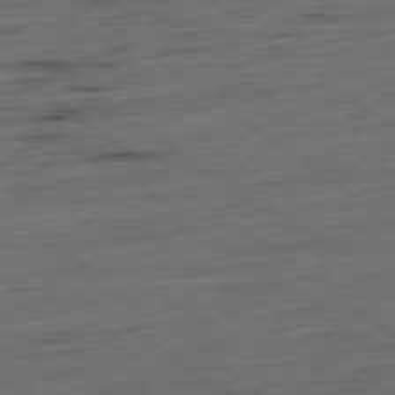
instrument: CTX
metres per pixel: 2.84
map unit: Hpe
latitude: -79.4643
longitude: 11.6344
